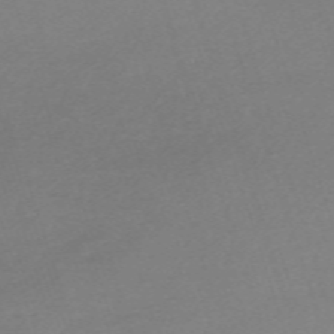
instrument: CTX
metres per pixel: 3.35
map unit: eHh
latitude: -62.1983
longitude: 51.5399
